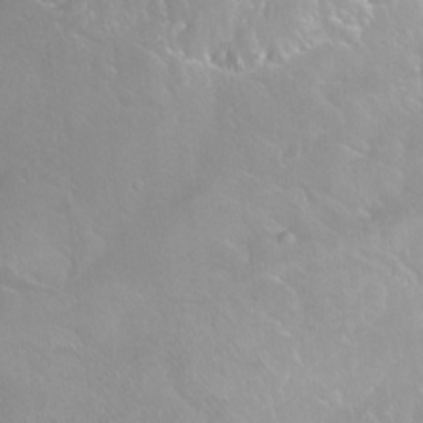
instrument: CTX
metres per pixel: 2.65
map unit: Ht
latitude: -15.0298
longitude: -43.7072
